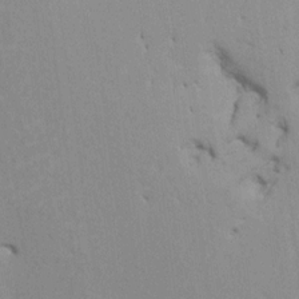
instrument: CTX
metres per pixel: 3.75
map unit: HNhu
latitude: 7.8205
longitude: -1.8016
